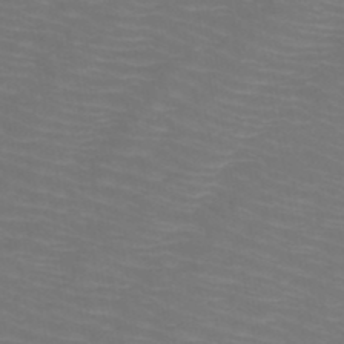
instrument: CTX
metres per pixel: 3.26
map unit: HNb
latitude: -49.9745
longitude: -50.4223
